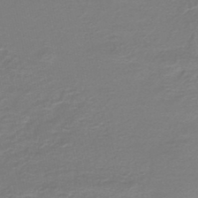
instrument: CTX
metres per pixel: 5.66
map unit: HNb
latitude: -46.9164
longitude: 52.9352
